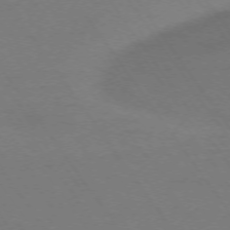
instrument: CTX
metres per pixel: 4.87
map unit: Ap
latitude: -74.4440
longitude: -70.5735
